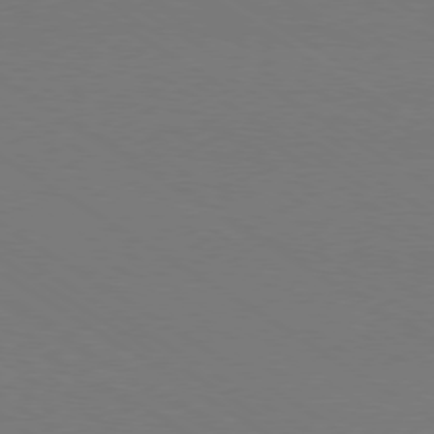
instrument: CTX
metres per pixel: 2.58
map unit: Ap
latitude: -79.6910
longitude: -65.5182
